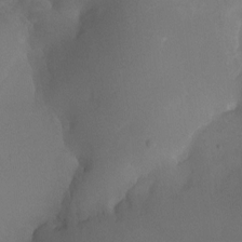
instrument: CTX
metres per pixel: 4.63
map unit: Ht
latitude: -9.2754
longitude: -31.8206
